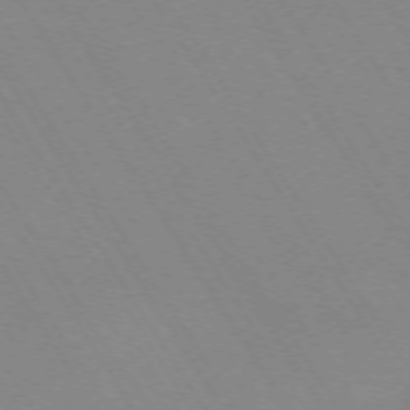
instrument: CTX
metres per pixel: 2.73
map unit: Ap
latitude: -73.2943
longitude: -70.9325
